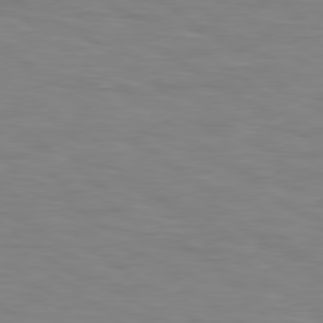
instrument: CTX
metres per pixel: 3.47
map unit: Hpe
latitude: 78.5357
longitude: 175.3131
